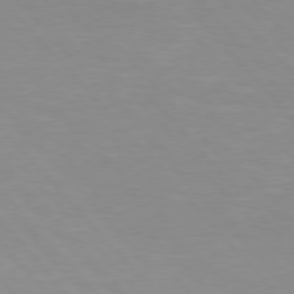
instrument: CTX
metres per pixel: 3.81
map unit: Hpe
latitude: 76.1389
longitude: -155.4426
